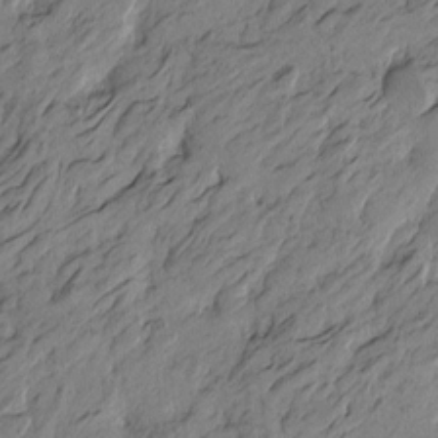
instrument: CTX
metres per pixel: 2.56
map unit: Htu
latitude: -5.6155
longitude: -179.6694
